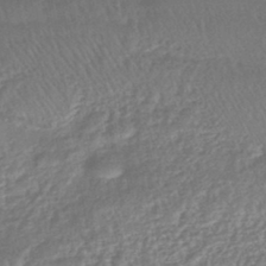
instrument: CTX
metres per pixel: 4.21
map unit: eHb
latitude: -44.0283
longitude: 81.4266
